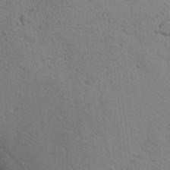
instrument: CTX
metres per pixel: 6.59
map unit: Aa
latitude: 22.0633
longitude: -141.8205
